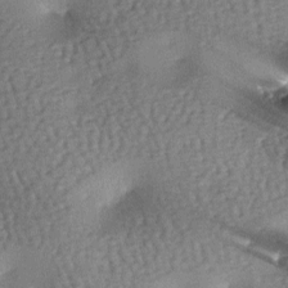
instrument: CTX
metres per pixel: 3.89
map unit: lAa
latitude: -7.4265
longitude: -125.8961
